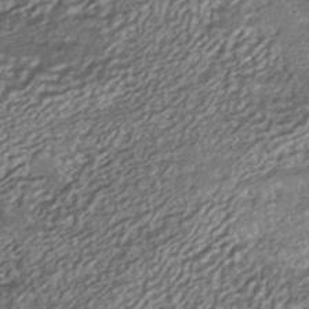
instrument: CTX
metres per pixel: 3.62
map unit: ANa
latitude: -40.8786
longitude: 105.4076
